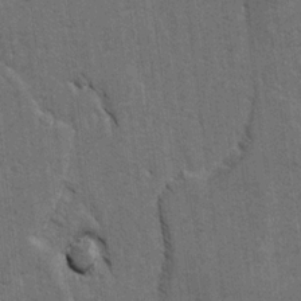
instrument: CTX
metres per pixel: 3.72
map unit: lAvf
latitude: -5.1998
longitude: -114.5923
